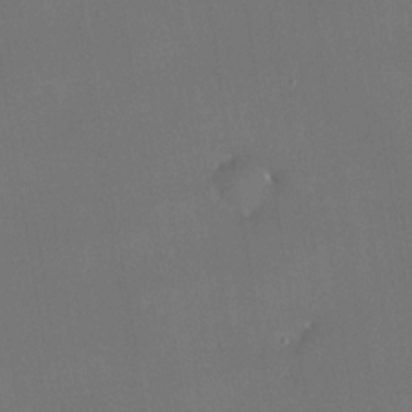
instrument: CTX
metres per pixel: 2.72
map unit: HNhu
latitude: 5.5560
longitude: 14.2362
